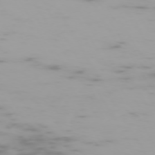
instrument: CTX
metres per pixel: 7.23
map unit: Hpe
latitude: -73.8800
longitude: 4.1228
